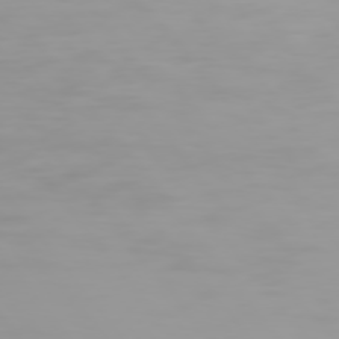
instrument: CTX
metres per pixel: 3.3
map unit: Hpe
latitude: 74.8380
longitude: -129.1970
